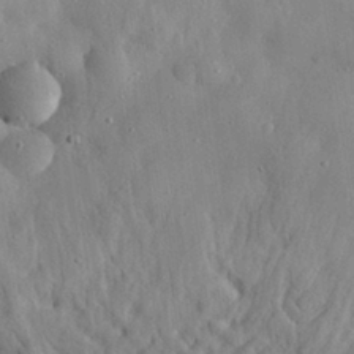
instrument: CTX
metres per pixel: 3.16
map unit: eHh
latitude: 29.1403
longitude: -74.3656
